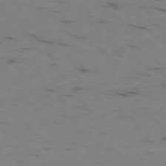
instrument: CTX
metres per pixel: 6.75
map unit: Ap
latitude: -78.5573
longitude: -73.9528
